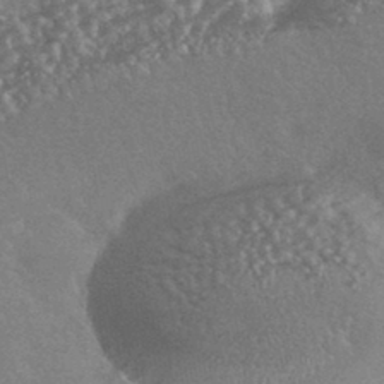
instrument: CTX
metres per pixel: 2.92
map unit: HNhu
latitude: -43.5399
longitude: 92.9353
